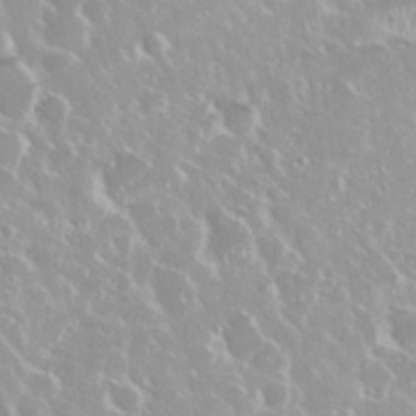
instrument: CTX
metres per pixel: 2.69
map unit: Nhu
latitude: 28.7813
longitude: -61.3104
